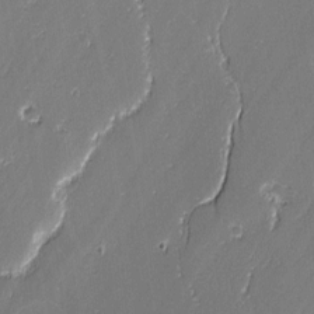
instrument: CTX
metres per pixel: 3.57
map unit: lAvf
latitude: -0.3685
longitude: -108.7813
